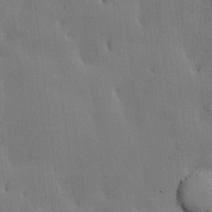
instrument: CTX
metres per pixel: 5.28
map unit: Nve
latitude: -8.2361
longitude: 175.5966
